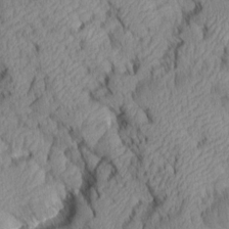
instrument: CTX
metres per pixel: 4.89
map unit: Aa
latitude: 6.9514
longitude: -128.4979
